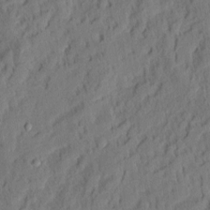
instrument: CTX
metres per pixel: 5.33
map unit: eHh
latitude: 5.2159
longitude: -76.9702
